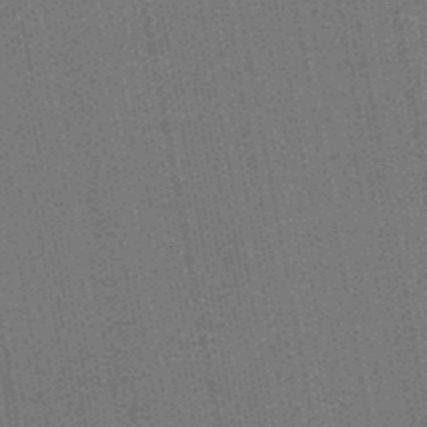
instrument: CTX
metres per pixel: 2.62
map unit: lHb
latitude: -47.6533
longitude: 59.5588
